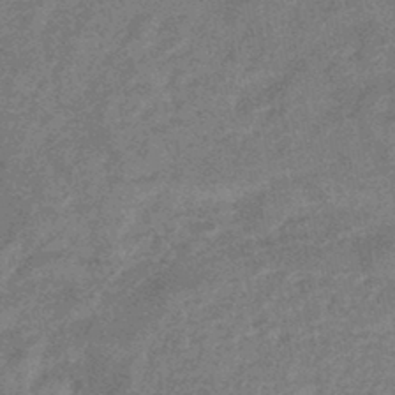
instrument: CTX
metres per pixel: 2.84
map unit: eHb
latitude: -45.4077
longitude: 83.9367
